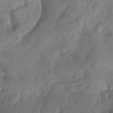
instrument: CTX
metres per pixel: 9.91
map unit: Nhu
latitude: -4.6329
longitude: -85.7072
